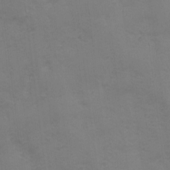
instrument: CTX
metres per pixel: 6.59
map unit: Ave
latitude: -7.3698
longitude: -120.7624
